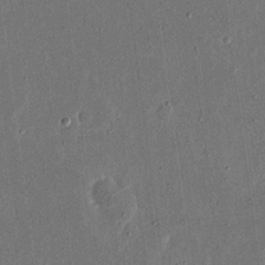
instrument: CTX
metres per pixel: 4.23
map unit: eHh
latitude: 16.4223
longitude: -70.7435
